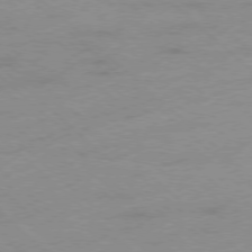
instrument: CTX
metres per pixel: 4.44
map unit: Ap
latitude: -78.2928
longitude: -55.9339
